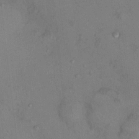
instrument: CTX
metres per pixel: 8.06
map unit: Nhu
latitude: 12.0633
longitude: -26.8002
